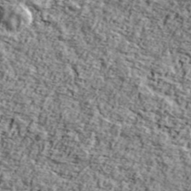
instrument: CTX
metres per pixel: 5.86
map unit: Ave
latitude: 43.4049
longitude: -110.9325
